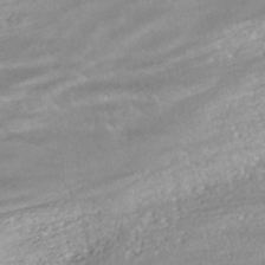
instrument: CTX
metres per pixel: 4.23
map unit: ANa
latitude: -42.5573
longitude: 109.4076
